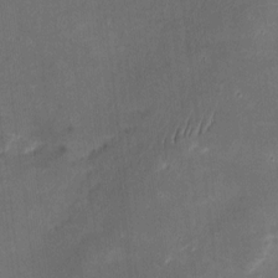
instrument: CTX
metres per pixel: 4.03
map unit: eHh
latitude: 8.3278
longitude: -73.8773
